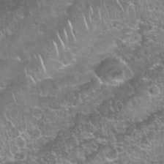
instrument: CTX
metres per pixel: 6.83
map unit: Nhu
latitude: 27.5560
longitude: -61.4993
